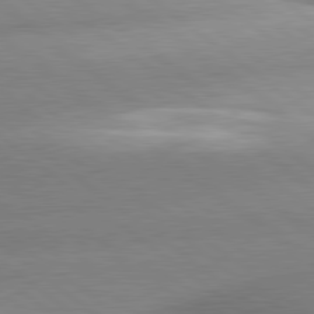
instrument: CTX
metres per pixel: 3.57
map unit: lApd
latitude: 80.0444
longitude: -160.9136
